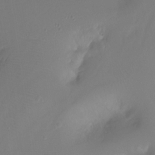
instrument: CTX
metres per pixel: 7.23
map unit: Ht
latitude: -11.7667
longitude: -45.7638
